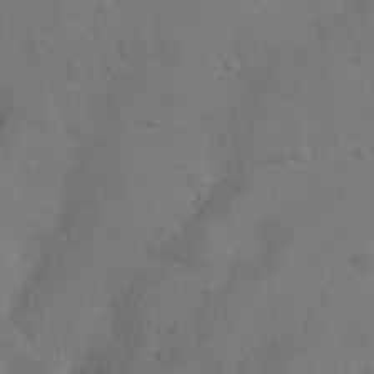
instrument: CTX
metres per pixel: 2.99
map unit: Nhu
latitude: 26.0822
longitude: -57.1403
